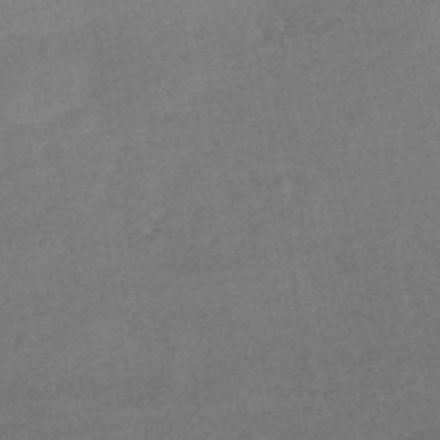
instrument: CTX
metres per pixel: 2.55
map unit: lHb
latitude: -44.9731
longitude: 64.5952
